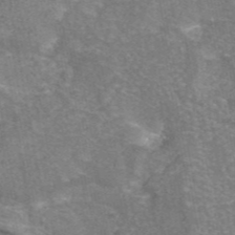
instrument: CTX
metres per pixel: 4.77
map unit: eAb
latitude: 44.3467
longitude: 106.9353
